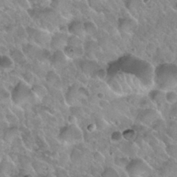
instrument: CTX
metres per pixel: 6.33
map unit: Nhu
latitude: 30.1389
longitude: -53.9717
